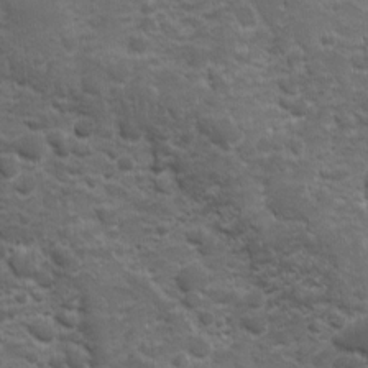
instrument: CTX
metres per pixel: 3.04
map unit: Ave
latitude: 10.5357
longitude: -103.9339
